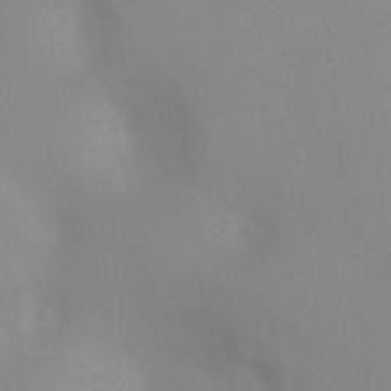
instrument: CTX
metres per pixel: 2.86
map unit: Nhu
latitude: 3.4237
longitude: -25.3670
